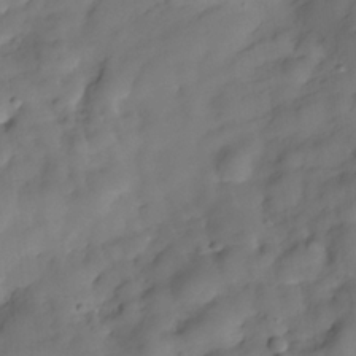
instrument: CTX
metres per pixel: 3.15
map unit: Hve
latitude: -29.5966
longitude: 93.4076
